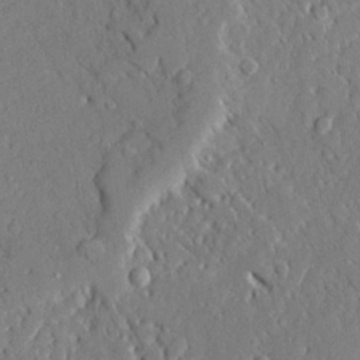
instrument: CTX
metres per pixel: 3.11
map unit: Ave
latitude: 22.3278
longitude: -128.4223
